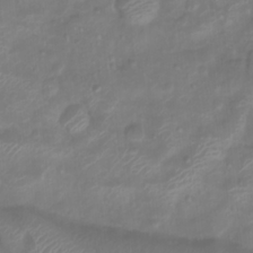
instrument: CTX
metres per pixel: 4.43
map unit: Htu
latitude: 3.2537
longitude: -22.0255
